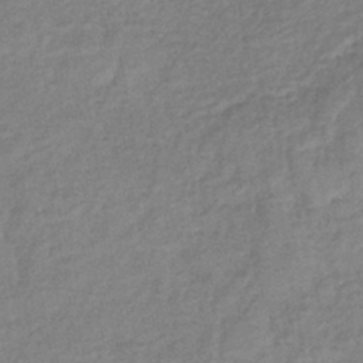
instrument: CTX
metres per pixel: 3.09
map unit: lHb
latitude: -40.6140
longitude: 75.3510
